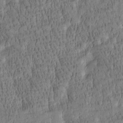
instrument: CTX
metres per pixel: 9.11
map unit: Htu
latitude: -4.2172
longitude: 175.3698
